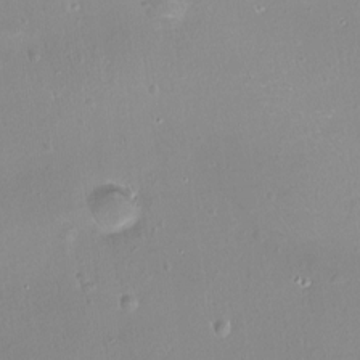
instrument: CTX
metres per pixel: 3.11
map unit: Nhu
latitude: -13.7289
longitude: -40.8380
